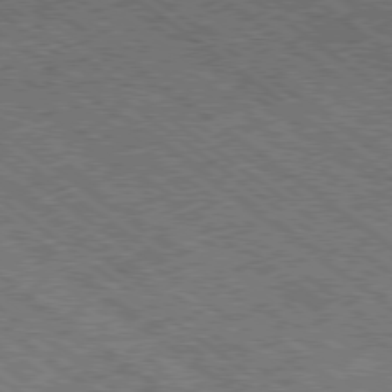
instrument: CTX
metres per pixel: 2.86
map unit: Ap
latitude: -79.4832
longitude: -51.0458
